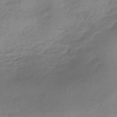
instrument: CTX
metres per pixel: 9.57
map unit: HNhu
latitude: -40.2172
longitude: 93.4076
